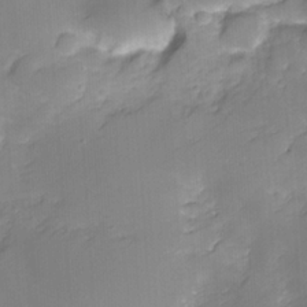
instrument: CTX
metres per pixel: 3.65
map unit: HNhu
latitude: -23.4077
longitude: 50.1039
